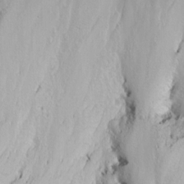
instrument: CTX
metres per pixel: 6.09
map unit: Nhu
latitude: -6.9919
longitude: -65.0269
